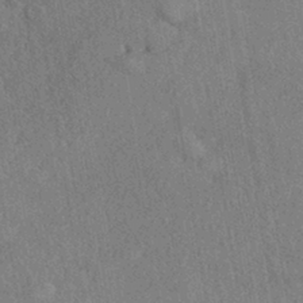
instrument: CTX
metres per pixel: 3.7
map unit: eHh
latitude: -41.1242
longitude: 120.6140
